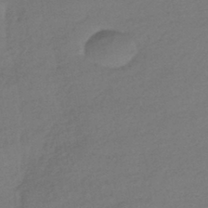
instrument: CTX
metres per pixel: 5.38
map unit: HNhu
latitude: -43.4265
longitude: 95.1809
